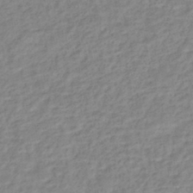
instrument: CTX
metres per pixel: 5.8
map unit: Nhe
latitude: -46.2172
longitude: 152.5762
